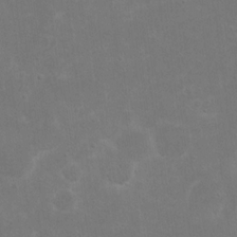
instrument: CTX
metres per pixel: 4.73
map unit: eHh
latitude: 17.4804
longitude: -72.6491
